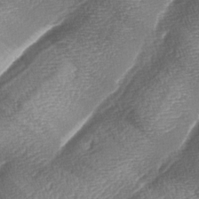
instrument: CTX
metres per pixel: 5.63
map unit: lAa
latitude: -4.3873
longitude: -129.2159
